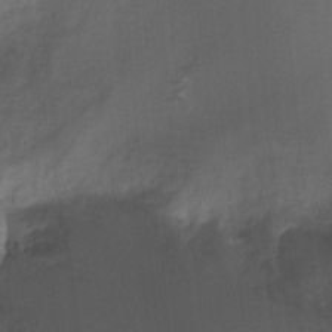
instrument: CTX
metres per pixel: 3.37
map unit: Ht
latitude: -0.4629
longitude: -17.1970
